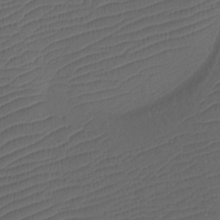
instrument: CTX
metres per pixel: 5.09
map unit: Htu
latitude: -11.4076
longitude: -72.1578
